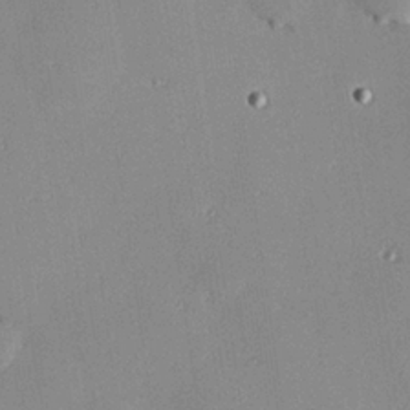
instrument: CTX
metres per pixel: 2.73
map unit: Hve
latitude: 26.0444
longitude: -90.9136
